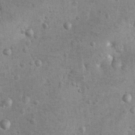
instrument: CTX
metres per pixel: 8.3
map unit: Hto
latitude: 11.5182
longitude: -36.4601
